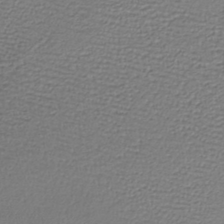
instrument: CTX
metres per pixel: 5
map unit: lHb
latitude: -38.6519
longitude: 62.0094
